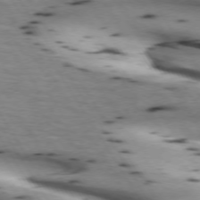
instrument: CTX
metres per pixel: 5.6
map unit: lApd
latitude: 72.6302
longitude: -52.9325
